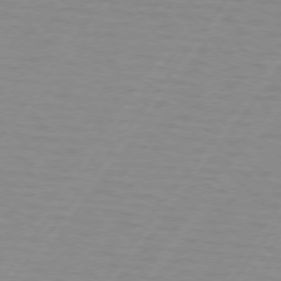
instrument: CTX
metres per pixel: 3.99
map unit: lApd
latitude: 74.0633
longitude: -78.5357
